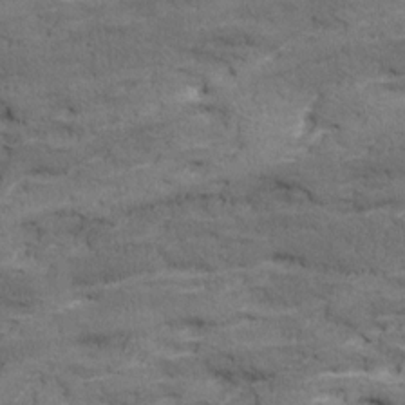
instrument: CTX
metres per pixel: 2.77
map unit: Ave
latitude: 18.3278
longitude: -135.8205
